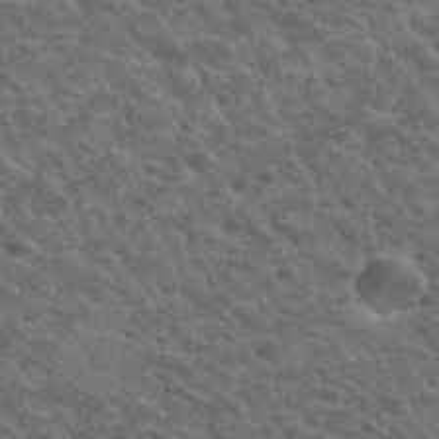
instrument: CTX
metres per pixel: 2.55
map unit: Hto
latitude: 33.5371
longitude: -50.0822
